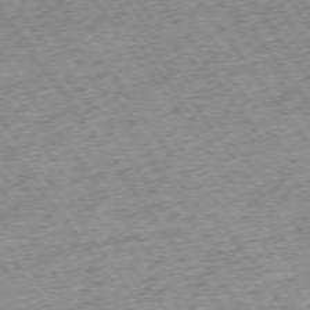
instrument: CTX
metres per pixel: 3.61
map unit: Ap
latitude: -74.5952
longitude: -88.8758
